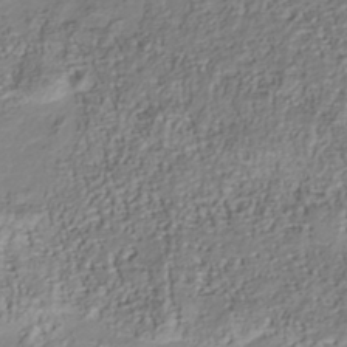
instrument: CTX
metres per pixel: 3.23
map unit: Nhu
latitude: -40.9730
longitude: -85.5371
